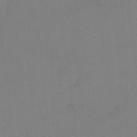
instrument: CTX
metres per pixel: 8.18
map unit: Hto
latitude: -12.4629
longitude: -39.9906
